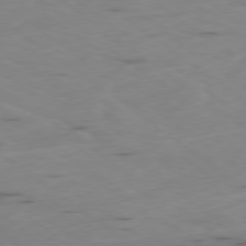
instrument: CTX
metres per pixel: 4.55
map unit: Ap
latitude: -79.0675
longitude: -73.1781
